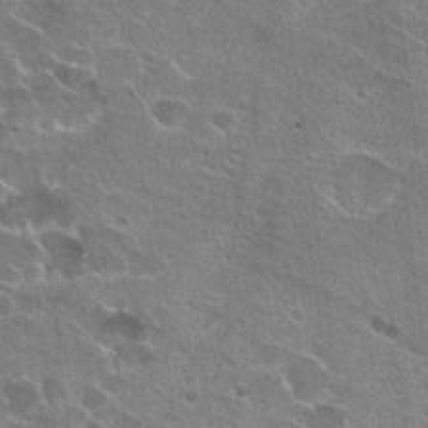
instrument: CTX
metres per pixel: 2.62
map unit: Hto
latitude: 23.0836
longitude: -42.7435
